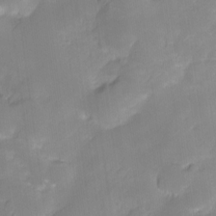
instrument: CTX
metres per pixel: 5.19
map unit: HNhu
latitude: -23.5777
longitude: 49.5777
